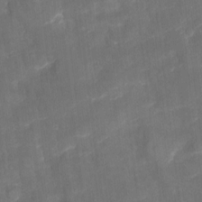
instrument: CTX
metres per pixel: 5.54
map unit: eHh
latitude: 4.5735
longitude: -69.3104
